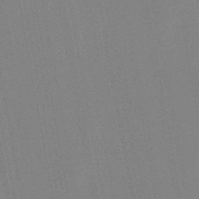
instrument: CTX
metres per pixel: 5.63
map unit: lHb
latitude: -46.6329
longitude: 69.5588
